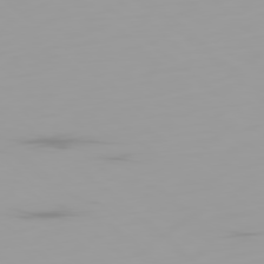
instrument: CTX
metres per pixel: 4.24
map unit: Ap
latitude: -79.4643
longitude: -69.1592
